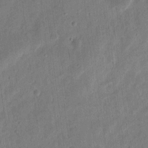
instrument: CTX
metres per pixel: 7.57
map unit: eHh
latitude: 11.5749
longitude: -73.6127
